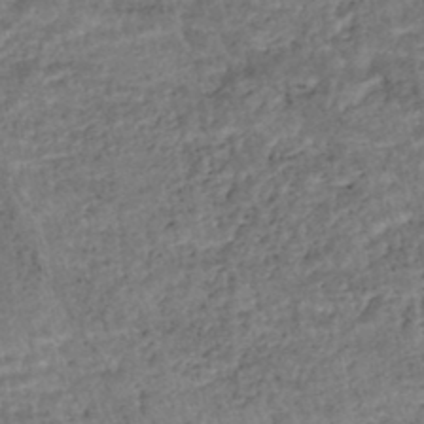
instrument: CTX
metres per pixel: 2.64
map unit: HNhu
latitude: -45.9178
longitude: 102.2928
